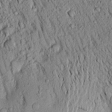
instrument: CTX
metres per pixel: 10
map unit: Aa
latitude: 18.3278
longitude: -148.8380
